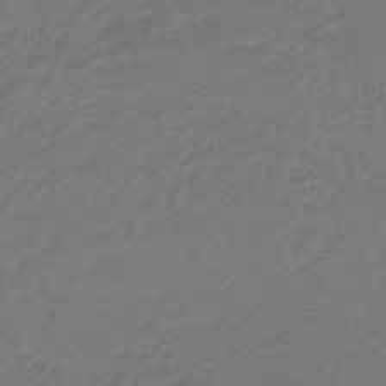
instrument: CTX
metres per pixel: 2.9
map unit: HNb
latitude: -38.2929
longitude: 55.4077
